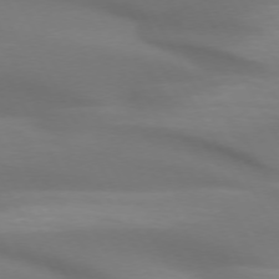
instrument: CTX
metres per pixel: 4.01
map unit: lApd
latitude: 72.5735
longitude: -49.5182
